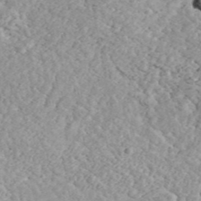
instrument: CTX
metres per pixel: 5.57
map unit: ANa
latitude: 44.1766
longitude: 46.6140
